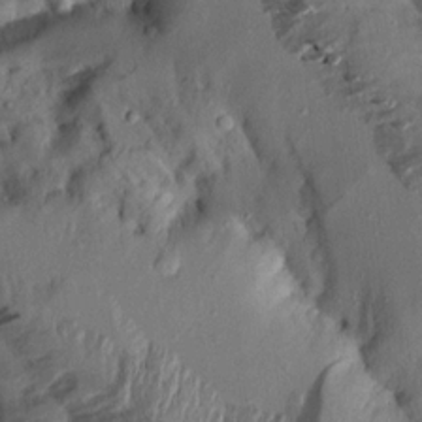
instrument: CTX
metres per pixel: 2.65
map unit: Aa
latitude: 13.6883
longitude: -143.9906
